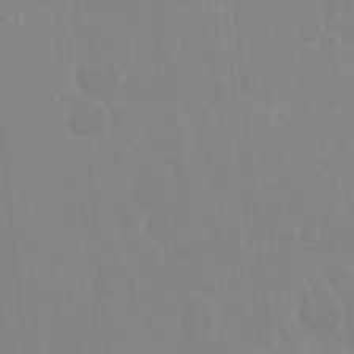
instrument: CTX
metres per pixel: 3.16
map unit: Nhu
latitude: 24.8002
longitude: -61.1214
